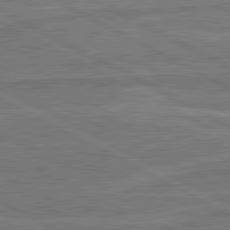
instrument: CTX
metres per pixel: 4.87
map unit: lApd
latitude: 81.1403
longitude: 168.5762
